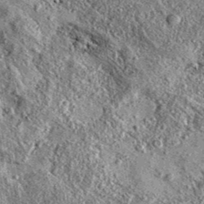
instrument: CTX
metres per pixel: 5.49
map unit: eAb
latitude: 36.8380
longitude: 111.4643
